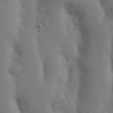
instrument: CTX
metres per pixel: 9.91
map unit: Nhu
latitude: 18.5168
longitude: -76.0255
